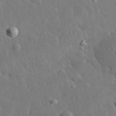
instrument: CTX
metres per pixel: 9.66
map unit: lHvf
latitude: 32.9514
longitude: -85.6316
